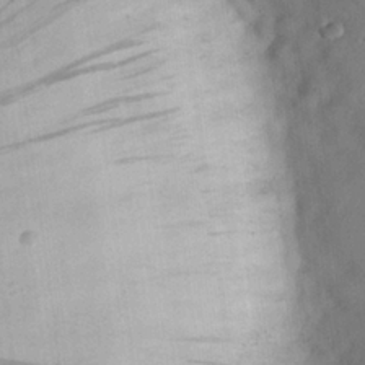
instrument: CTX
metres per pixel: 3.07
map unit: eHh
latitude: 25.1592
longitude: -67.9717
